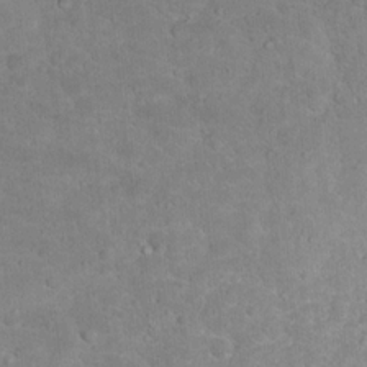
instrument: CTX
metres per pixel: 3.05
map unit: Hto
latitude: 17.9528
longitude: -34.3845
